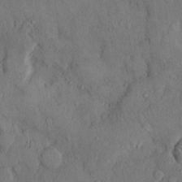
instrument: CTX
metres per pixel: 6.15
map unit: Hto
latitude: 9.8961
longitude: -59.6127
